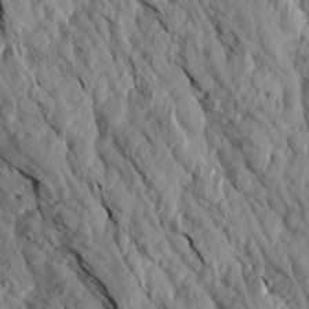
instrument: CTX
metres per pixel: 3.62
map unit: Aa
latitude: 18.0822
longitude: -146.3090
